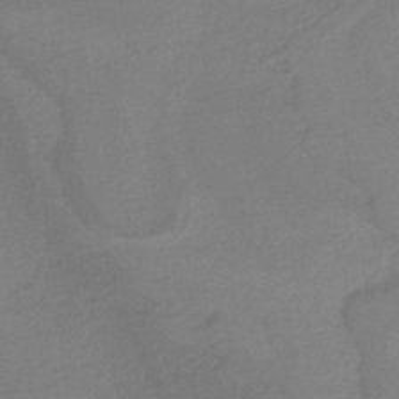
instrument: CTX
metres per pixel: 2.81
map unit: HNb
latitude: -36.6329
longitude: 58.0660
